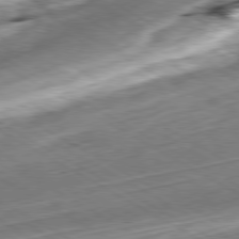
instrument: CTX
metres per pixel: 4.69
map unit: Hpe
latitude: -80.5574
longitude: 23.0676
